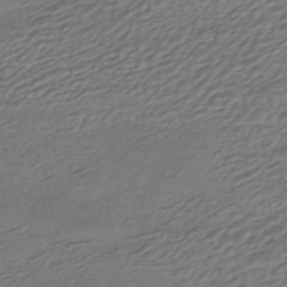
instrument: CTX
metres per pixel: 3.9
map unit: HNhu
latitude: -45.8045
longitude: 105.1431
